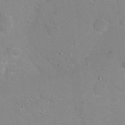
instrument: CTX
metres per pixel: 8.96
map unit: Hto
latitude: 16.5546
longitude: -39.0836
